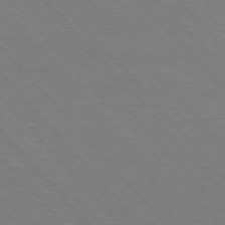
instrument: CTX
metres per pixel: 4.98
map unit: Hpe
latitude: -76.7841
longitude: -13.1403
